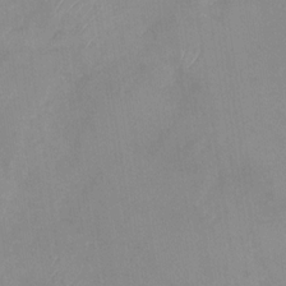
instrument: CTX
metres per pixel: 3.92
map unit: Nhu
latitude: -28.8408
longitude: -63.1215
